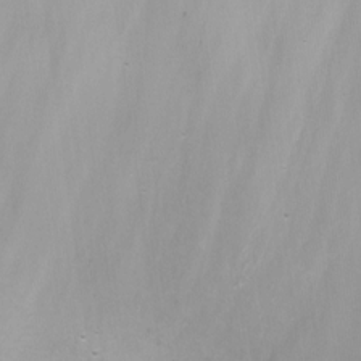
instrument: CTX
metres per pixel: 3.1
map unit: Nhu
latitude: -11.8045
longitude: -48.7246
